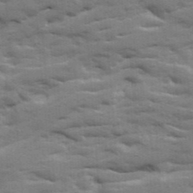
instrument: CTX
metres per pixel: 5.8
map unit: Ave
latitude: 19.1781
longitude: -129.6883
